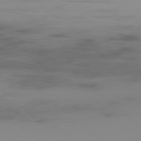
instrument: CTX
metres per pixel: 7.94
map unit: Ap
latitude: -79.3131
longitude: -71.2159
